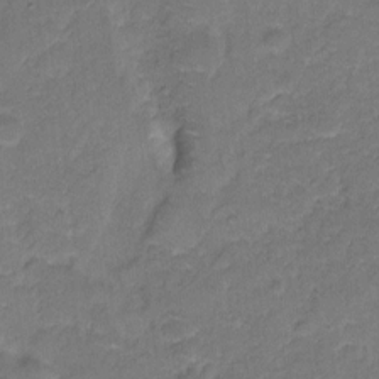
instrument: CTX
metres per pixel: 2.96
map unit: Hto
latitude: 5.5371
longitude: -61.2537
